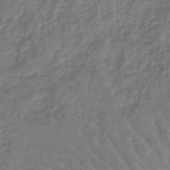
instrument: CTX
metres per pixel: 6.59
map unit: lHb
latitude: -44.6896
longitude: 73.2187
